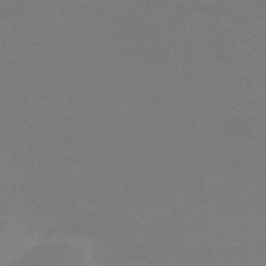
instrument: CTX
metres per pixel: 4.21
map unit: eHb
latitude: -33.0676
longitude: 69.7855
